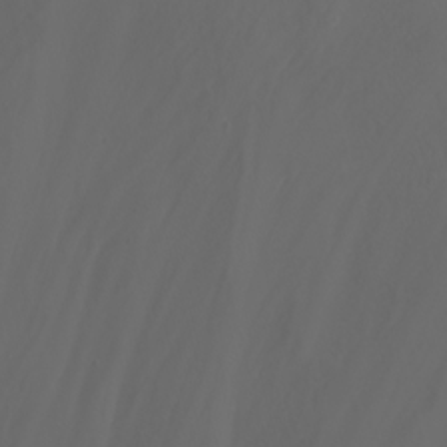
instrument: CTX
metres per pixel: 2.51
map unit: Nhu
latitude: -5.8233
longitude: -88.5924
